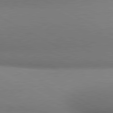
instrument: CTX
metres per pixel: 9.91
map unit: lApd
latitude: 81.0647
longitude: 135.6722
